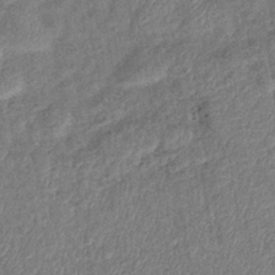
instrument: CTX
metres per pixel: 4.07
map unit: eHb
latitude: -39.8234
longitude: 77.8044
